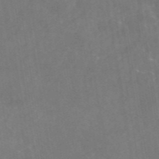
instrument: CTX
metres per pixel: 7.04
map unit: eAb
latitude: 46.0822
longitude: 126.3495
